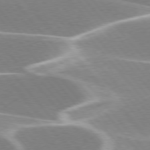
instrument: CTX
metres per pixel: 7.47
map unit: lApd
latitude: 76.0444
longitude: -63.2915
